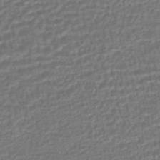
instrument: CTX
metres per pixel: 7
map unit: HNhu
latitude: -45.4454
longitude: 99.9178
